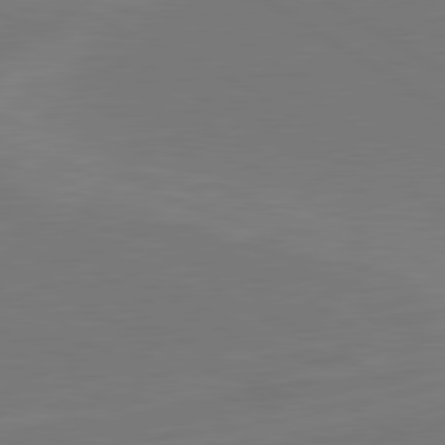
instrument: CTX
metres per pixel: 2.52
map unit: lApd
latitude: 79.7828
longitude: 162.5196
